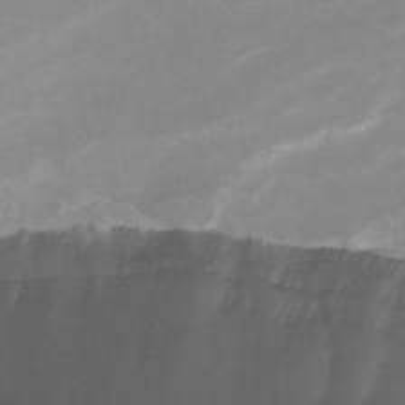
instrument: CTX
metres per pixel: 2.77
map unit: Nhu
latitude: -12.6141
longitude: -50.7813
